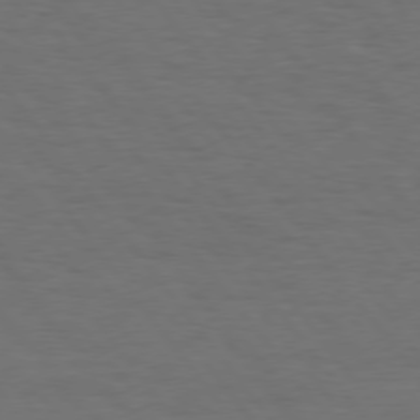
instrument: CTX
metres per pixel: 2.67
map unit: Hpe
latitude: 75.4615
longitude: -131.0081
